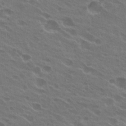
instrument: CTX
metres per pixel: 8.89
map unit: Hto
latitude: 24.1388
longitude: -38.3467
